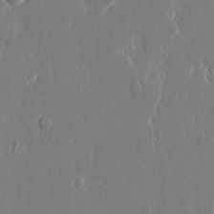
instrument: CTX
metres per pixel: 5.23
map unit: eHh
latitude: 13.9150
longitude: -71.4048
